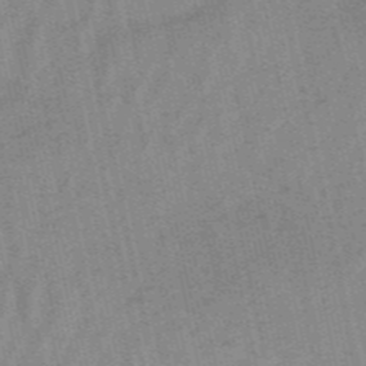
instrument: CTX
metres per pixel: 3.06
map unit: HNb
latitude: -54.1039
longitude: -42.6302
